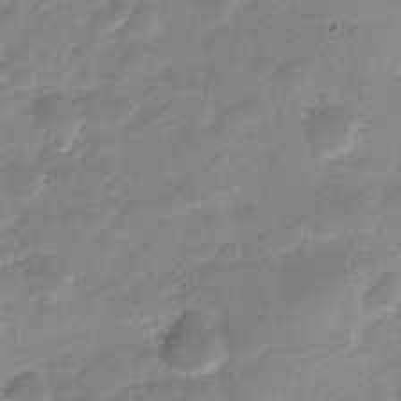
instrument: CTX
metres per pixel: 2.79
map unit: Nve
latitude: -22.7652
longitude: 105.6533
